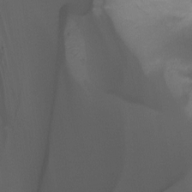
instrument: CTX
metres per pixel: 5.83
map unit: Ht
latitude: -7.3320
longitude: -30.1767
